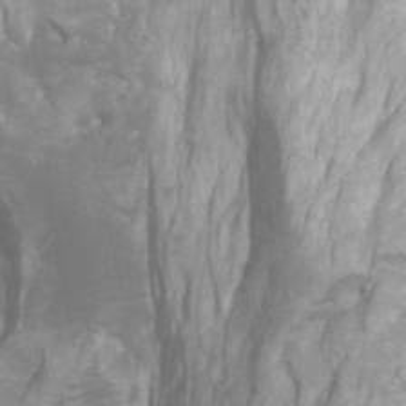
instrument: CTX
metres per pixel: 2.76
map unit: Htu
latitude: -7.4832
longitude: -48.4790
